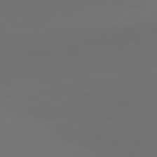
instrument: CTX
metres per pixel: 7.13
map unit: lApd
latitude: 81.4804
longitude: 152.9730
